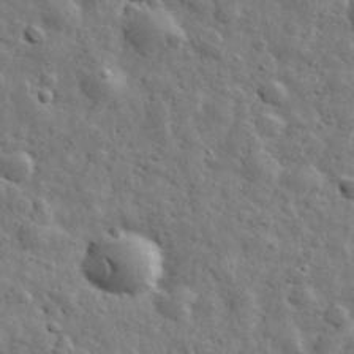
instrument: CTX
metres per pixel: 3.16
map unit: eHh
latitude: 31.5183
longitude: -73.7261
